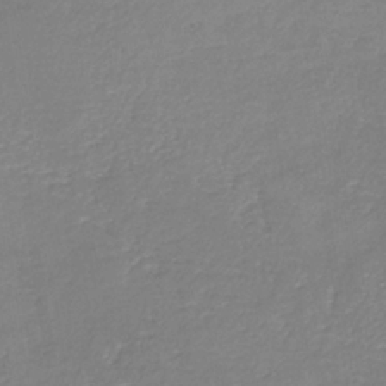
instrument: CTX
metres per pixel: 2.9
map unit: HNb
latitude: -34.5007
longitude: 55.1242
